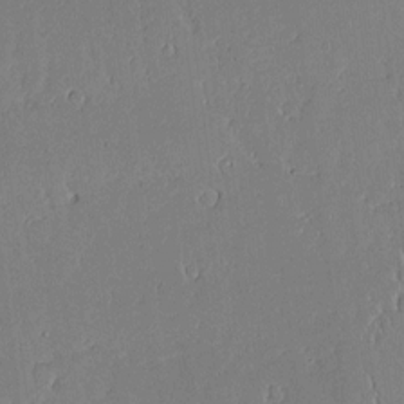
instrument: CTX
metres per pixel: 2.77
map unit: Aa
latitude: 11.8395
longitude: -126.9514
